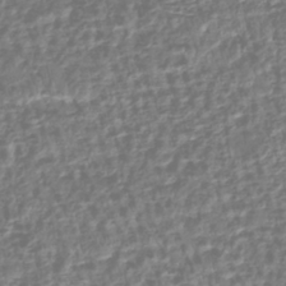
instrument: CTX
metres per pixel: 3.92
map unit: HNhu
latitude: -43.7666
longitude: 106.7841
